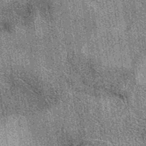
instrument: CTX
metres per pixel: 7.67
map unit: eAb
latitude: 37.1025
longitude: 107.7855
